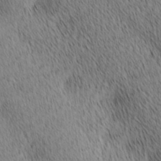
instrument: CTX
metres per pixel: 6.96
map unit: lAa
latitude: 10.6869
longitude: -108.0822
